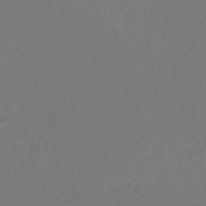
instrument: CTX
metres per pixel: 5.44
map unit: eHb
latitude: -30.6140
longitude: 64.5763
